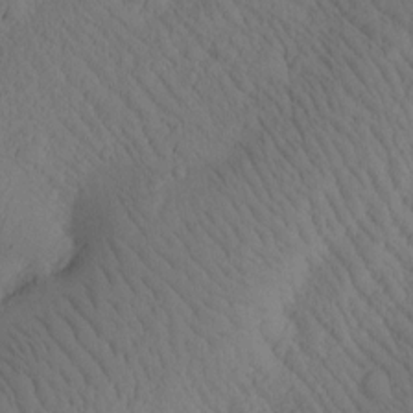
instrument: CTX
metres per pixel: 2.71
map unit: Htu
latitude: -0.5952
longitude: 173.7477
